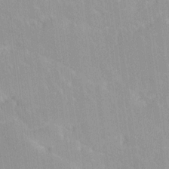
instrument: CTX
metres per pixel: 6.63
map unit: Ave
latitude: 19.9150
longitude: -136.4790
